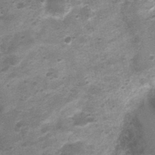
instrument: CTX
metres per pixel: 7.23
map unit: Nhu
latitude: 3.5938
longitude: -17.9906
